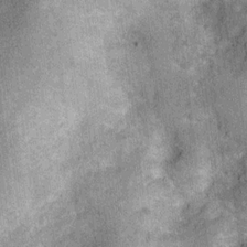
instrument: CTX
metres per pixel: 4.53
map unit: Ht
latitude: 10.7057
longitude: -38.8569
